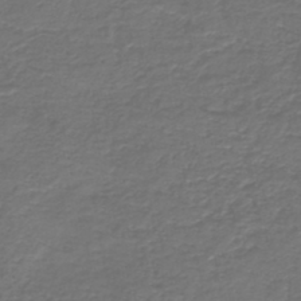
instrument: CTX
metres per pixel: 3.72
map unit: HNb
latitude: -43.7099
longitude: 50.2361
